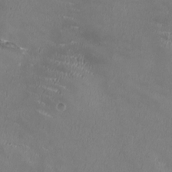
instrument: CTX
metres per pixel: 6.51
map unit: HNhu
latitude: 0.3845
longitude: -3.0458
